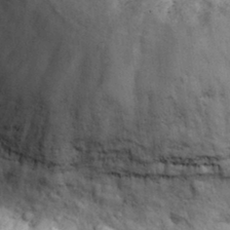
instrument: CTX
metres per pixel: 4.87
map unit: eHh
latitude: 33.0458
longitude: -68.3656
